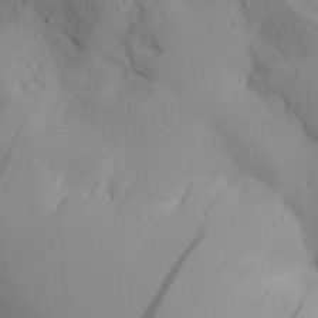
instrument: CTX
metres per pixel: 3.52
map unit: Aa
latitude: 27.8017
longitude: -132.8191
